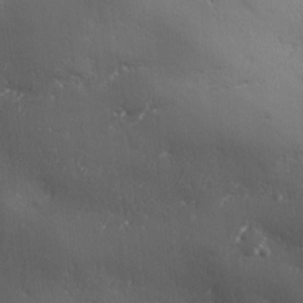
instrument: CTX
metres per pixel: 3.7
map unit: Ave
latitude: 0.7435
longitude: -113.8961
